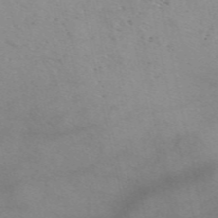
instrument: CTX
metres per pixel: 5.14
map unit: eAb
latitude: 49.4237
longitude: 106.6330
